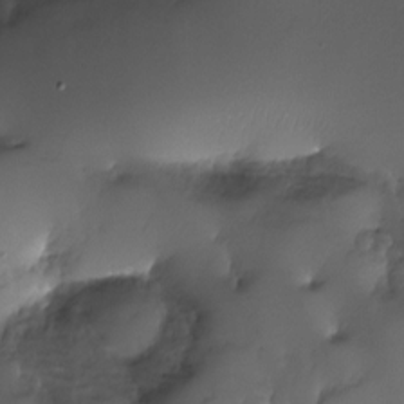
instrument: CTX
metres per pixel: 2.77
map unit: Nhu
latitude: -23.9745
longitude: -71.6505
